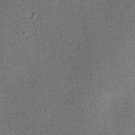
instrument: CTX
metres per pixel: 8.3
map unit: HNhu
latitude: 6.8569
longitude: 15.6722
